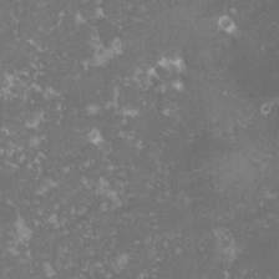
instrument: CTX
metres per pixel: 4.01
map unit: lHvf
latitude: -15.1243
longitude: -99.8772
